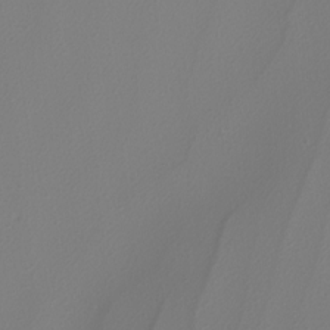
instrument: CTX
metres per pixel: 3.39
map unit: Nhu
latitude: -4.6896
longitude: -94.5546
